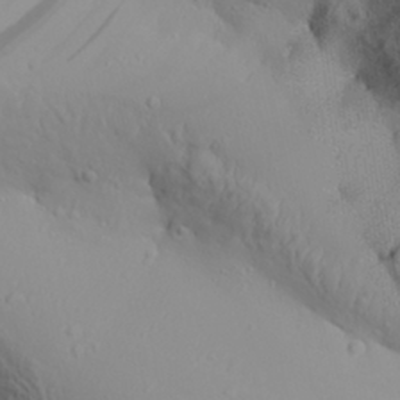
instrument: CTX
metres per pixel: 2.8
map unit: Aa
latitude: 30.2712
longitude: -133.2159
